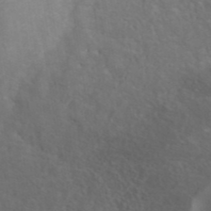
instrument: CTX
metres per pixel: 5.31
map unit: ANa
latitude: 40.2333
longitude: 21.7666
